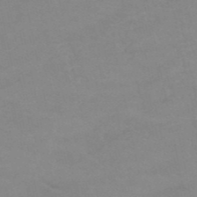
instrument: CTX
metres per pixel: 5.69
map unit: HNb
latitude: -52.9730
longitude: -45.4993
